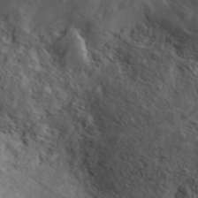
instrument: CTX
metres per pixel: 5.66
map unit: ANa
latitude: 41.2537
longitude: 14.7274
